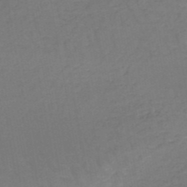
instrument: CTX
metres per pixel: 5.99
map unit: HNb
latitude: -50.4251
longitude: -53.1025
